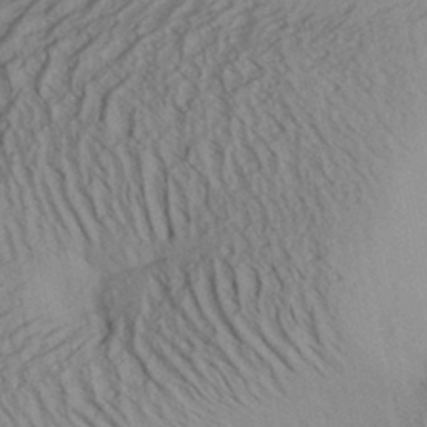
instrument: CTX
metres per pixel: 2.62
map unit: Aa
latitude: 30.0255
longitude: -140.7813
